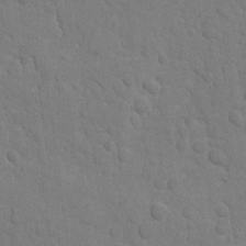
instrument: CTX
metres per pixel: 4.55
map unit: lAvf
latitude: -9.0486
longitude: -120.0633
